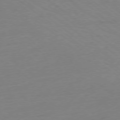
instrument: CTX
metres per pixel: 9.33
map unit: Ap
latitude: -78.3117
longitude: -76.1200
